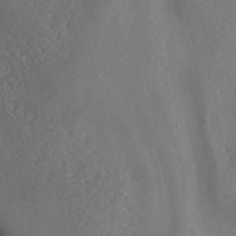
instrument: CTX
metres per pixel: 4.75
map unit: ANa
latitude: 41.5749
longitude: 55.1431
